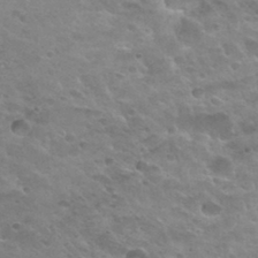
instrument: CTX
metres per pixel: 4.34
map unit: Hto
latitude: 33.6505
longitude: -49.2159
